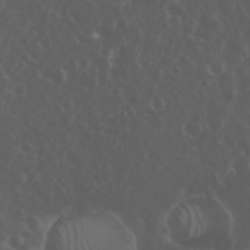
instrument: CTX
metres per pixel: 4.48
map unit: eHh
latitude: 34.4223
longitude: -59.5560
